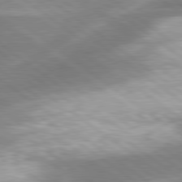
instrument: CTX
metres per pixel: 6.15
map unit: lApd
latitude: 80.1767
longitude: -119.2915
